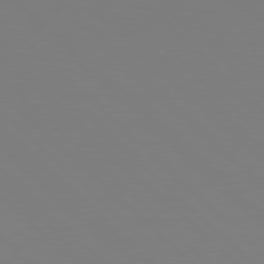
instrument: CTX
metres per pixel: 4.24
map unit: Hpe
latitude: 77.9150
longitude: -164.6113
